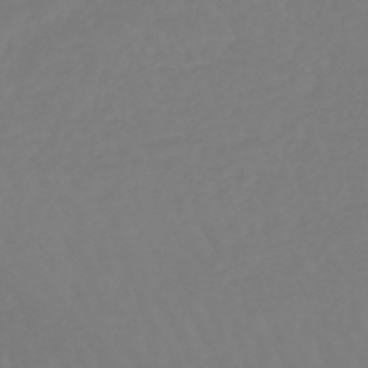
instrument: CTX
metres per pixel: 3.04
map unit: eHb
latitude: -45.7856
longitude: 81.0676
